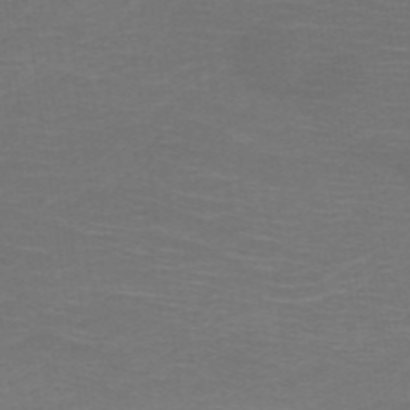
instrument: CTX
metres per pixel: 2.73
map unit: HNb
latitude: -50.1606
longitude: -45.3670
